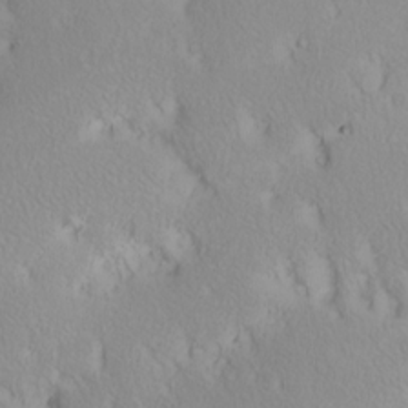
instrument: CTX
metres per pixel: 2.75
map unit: eHh
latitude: -2.2172
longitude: 20.6329
